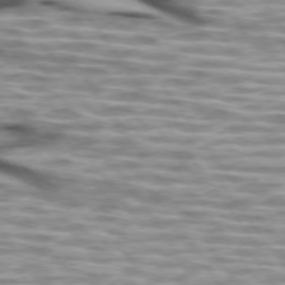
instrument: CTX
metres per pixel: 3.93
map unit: lApd
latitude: 74.1578
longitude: -58.0822
